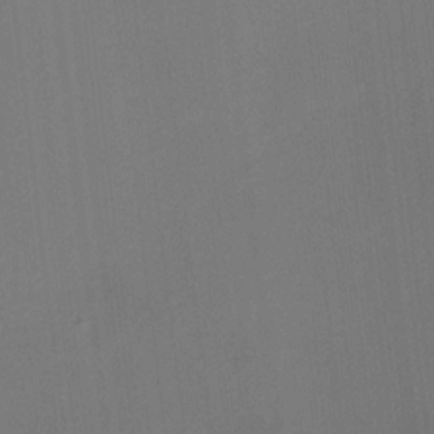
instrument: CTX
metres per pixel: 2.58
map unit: HNhu
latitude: 10.9325
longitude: 22.4440
